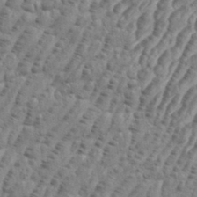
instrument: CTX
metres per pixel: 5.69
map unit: eHh
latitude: 36.1767
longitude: -136.2145
